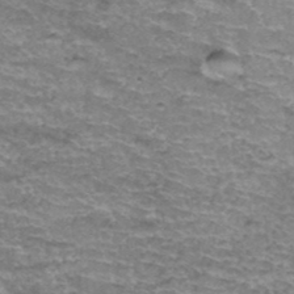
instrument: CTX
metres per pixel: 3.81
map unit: Hto
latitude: 37.4993
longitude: -42.9325
